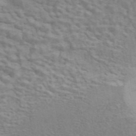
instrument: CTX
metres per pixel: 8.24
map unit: ANa
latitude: 46.4412
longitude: 24.5574
